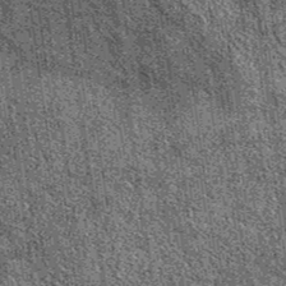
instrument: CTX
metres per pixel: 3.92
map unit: eAb
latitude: 38.4979
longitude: 107.7477
